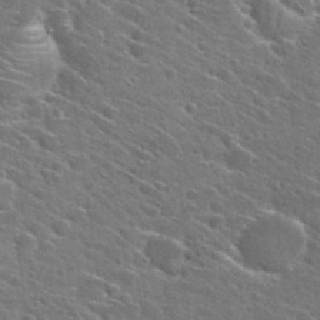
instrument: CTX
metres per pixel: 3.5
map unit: Hto
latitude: 27.8395
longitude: -45.2348
